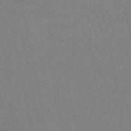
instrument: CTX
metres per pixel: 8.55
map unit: HNb
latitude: -54.4440
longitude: -37.7639
